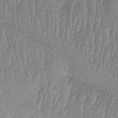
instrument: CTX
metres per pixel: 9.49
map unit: Htu
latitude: -14.8030
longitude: -46.8380
